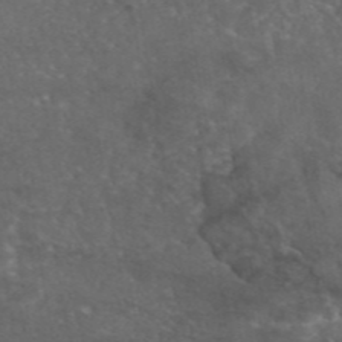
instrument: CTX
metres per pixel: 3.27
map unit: eAb
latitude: 45.8394
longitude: 114.7652
